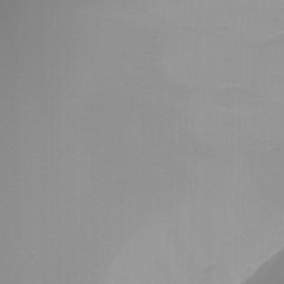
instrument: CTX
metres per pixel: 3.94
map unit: eHh
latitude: -5.3887
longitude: -84.6491
